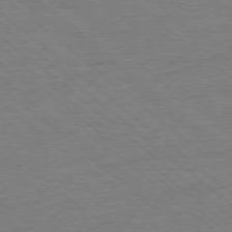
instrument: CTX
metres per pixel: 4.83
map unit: Ap
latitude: -77.8611
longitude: -83.6882
